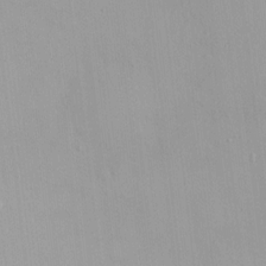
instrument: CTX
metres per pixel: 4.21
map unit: HNhu
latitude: 3.1970
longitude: 6.6329
